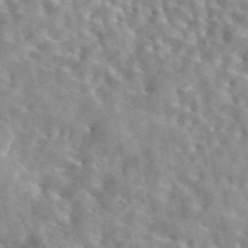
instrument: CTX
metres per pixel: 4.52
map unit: eAb
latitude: 44.4601
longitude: 112.3873
